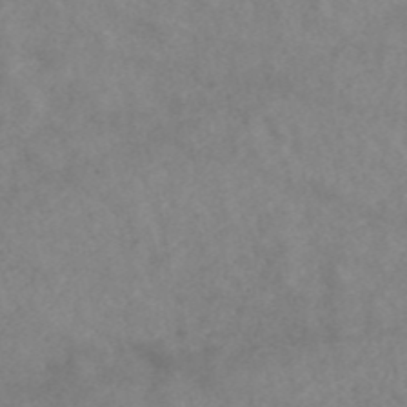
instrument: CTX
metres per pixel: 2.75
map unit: ANa
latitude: 42.5735
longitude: 27.0675
